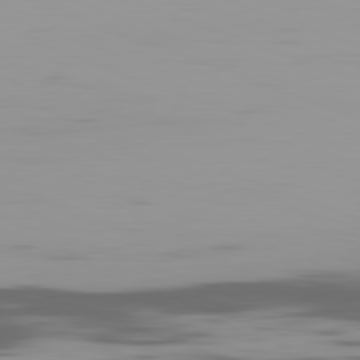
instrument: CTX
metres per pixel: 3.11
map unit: Ap
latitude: -82.1606
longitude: -69.3860
